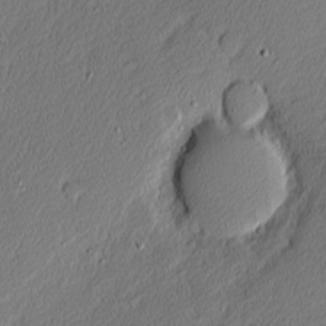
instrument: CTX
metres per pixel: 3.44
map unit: Nhu
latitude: 1.2726
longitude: -77.6316
